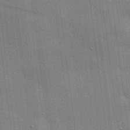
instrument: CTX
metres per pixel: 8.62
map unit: eHh
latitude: 29.6694
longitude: -82.8191
